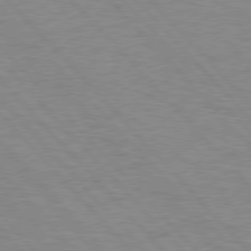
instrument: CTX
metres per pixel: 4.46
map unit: Hpe
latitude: 76.8758
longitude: -157.9150
